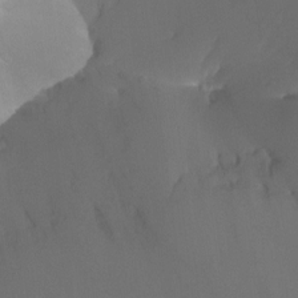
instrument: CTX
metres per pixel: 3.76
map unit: Ht
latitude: 0.3467
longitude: -35.3859
